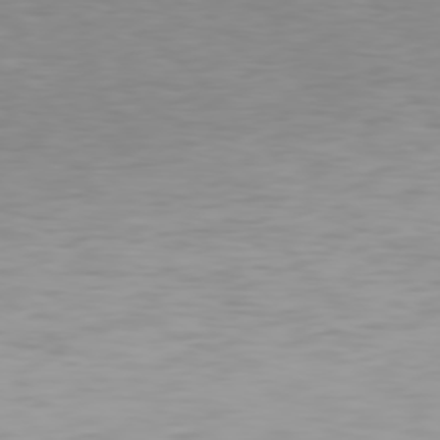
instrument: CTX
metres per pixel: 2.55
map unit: Hpe
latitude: 77.6694
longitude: -162.9514
